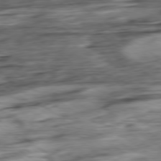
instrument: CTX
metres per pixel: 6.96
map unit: Hpe
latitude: -78.9919
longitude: -17.5371
